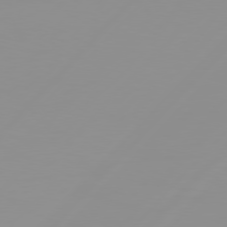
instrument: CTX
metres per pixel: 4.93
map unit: Hpe
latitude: 77.5938
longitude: -139.7261
